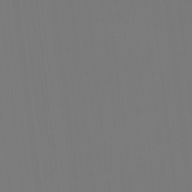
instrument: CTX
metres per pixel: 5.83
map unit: Hto
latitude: -7.9556
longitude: -51.3292
